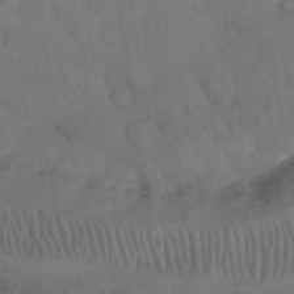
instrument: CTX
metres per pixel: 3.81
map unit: Nhu
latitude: 26.6680
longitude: -69.6127
